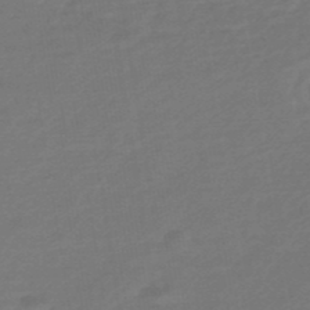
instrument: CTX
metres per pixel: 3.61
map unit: HNhu
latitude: -46.6329
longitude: 89.7288
